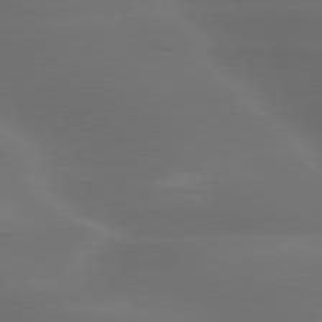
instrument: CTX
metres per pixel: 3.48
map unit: lApd
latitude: 79.8584
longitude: -119.7827
